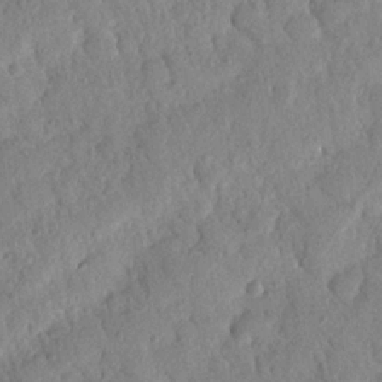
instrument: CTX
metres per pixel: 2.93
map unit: Nhu
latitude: 21.1403
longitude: -77.8583
